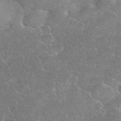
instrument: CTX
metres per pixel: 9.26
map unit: eHh
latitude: 35.4804
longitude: -64.3467
